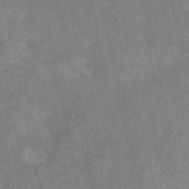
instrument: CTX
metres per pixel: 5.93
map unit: eAb
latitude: 48.8758
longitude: 121.0108
